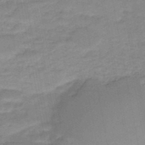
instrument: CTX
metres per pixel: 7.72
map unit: HNb
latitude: -48.1795
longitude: -38.5168
